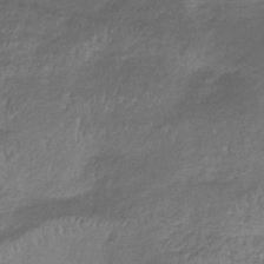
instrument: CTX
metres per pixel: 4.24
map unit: lHb
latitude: -40.2550
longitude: 75.4266
